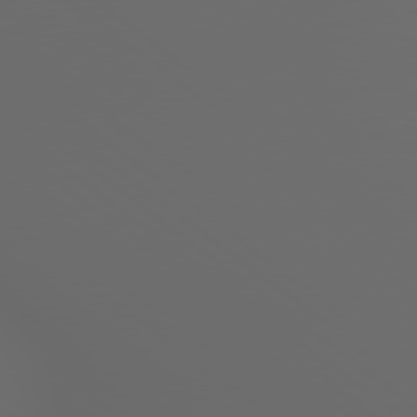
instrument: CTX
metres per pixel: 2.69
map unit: Hpe
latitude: 78.9892
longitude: -163.8206
